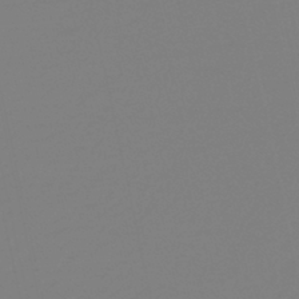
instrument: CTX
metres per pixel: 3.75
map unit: lHb
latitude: -42.0472
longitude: 75.8234
